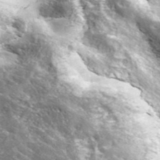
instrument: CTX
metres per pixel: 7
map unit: ANa
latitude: 42.5735
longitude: -86.9702
